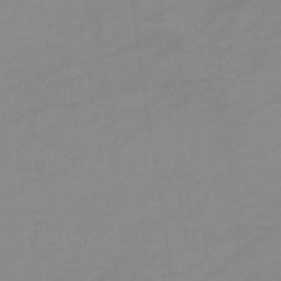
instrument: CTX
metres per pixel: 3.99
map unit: eHb
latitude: -33.9556
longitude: 72.6896
